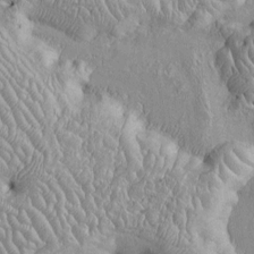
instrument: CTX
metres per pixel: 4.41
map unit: Htu
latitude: -6.5762
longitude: 153.6344
